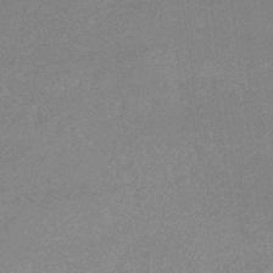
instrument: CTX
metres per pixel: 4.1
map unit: lHb
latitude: -33.0487
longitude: 69.1620
